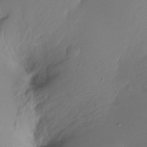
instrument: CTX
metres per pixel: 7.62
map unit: Htu
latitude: -15.9178
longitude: -47.0270
